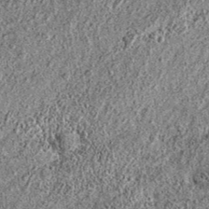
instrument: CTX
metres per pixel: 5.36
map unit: eAb
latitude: 36.7057
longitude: 110.6707
